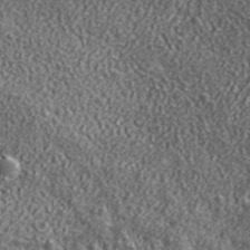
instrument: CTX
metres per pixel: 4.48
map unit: ANa
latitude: 40.4789
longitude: -89.9528
